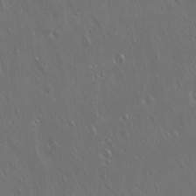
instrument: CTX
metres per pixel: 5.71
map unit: Hto
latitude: 17.9339
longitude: -56.8757
